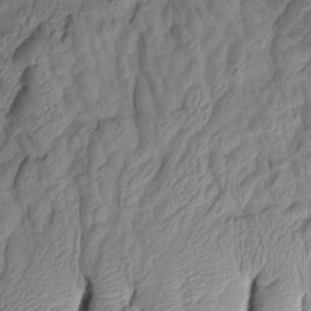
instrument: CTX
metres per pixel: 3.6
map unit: Aa
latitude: 7.3104
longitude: -128.4223
